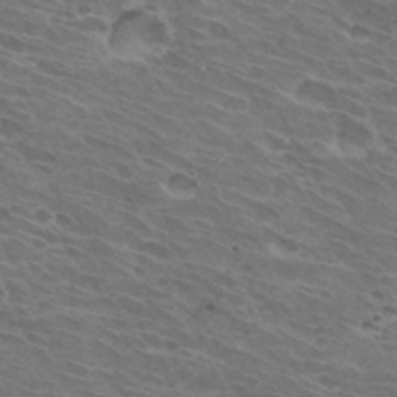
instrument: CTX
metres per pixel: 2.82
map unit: Hto
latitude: 32.3845
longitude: -43.8772
